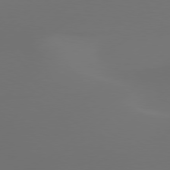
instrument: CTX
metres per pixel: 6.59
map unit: Hpe
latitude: 77.0836
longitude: -131.0648
